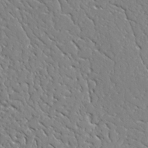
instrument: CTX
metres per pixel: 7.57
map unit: Ave
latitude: 24.1388
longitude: -129.8772
